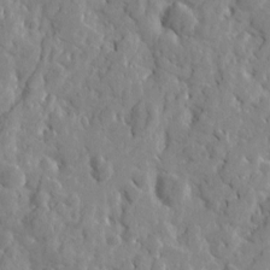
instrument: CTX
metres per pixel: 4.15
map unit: Htu
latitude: -2.2928
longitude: 179.5021
